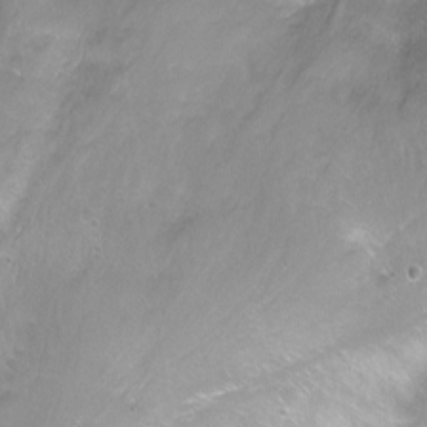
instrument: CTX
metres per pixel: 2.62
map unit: Nhu
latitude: -6.1228
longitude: -48.9136
